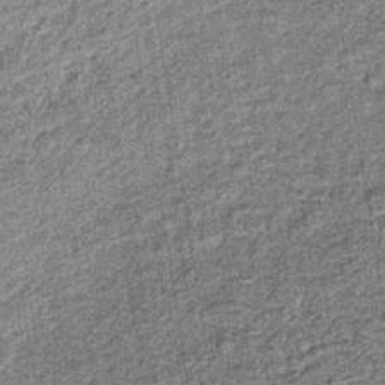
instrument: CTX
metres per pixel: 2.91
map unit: lHb
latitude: -37.3698
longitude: 64.0850
